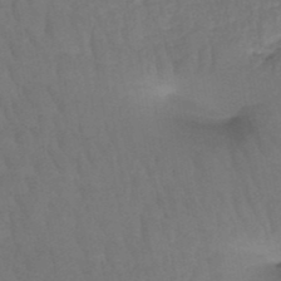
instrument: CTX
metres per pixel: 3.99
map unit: HNb
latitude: -49.7100
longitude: -53.3293
